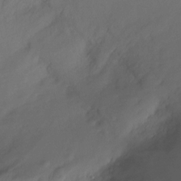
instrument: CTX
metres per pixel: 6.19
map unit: Ht
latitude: -15.9745
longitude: -47.2159
